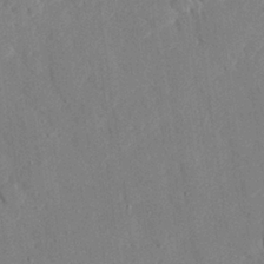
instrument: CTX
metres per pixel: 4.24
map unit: eHh
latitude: 27.5749
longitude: -80.6113
